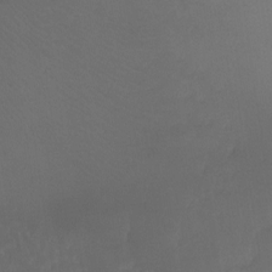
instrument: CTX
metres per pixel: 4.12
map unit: Ht
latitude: -7.9556
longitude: -30.1200
